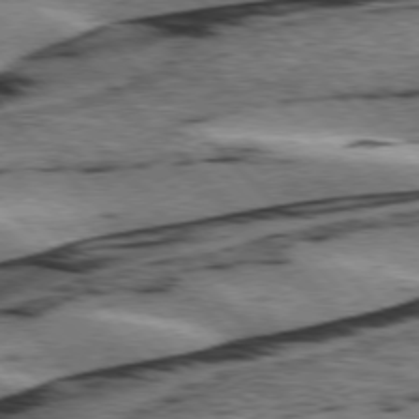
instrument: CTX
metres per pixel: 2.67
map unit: lApd
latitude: 76.2711
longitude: -78.8569
